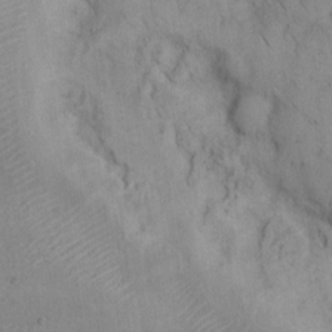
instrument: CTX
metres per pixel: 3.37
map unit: Hto
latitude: 8.3278
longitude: -60.5168
